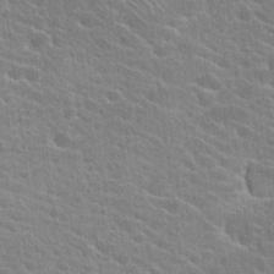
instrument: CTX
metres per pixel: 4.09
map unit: Hto
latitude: 23.9717
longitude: -40.8002
